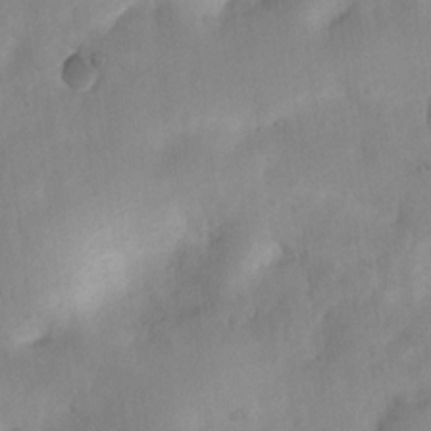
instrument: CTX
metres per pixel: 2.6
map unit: Nhu
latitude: 7.6316
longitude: -22.7435
